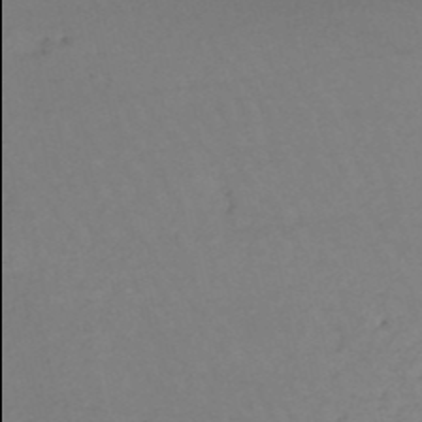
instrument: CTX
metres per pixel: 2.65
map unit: HNb
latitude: -50.8030
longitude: -53.9906
